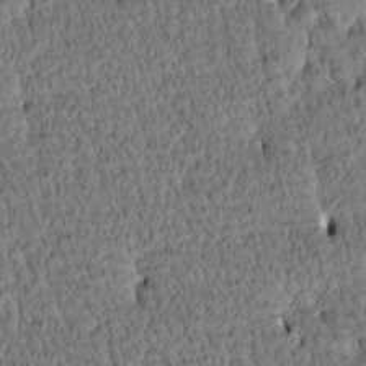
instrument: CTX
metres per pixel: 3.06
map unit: Htu
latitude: -4.0472
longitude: 177.0109
